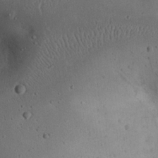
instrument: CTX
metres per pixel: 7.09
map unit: eHh
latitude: 23.0080
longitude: -70.3278
